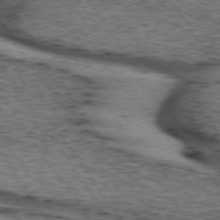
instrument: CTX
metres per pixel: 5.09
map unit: lApd
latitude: 73.7639
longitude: -75.3104
